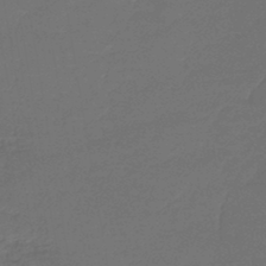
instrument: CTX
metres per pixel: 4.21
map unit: lHb
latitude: -43.8233
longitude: 60.3684
